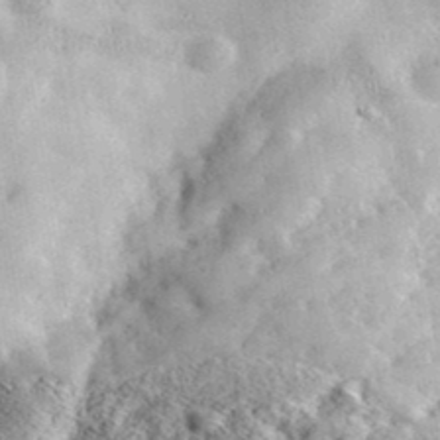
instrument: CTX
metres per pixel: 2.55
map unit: ANa
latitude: 39.3104
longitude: -91.5371
